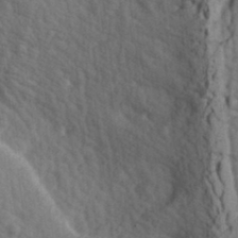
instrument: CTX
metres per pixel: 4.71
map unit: lAa
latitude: -7.1431
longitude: -123.9339
